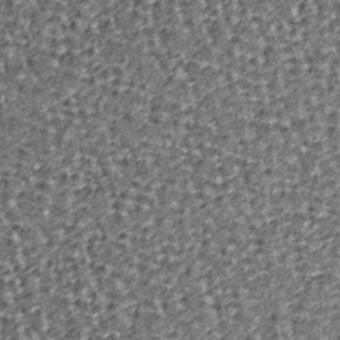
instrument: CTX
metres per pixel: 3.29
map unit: lHb
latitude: -39.6533
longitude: 65.2187
